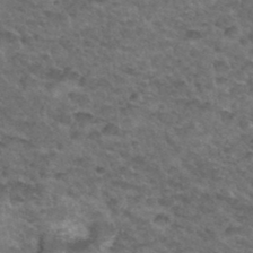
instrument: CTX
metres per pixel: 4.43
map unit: Hto
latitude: 34.8569
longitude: -49.4993
